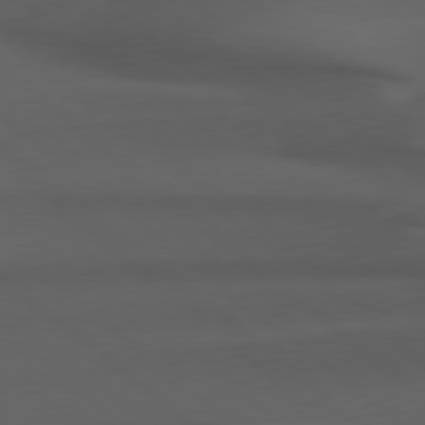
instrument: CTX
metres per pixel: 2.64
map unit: Hpe
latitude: 77.8772
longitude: -127.1025
